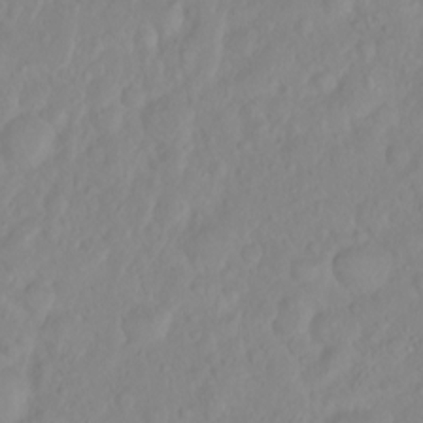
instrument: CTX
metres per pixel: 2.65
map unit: eHh
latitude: 1.3103
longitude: -55.7072
